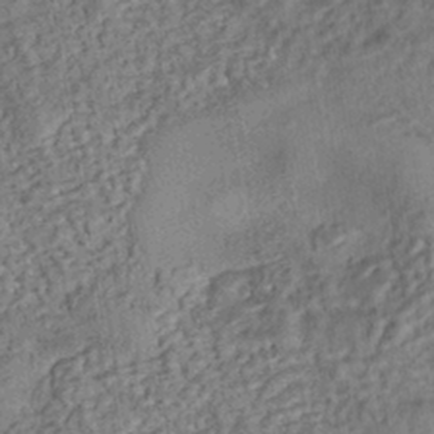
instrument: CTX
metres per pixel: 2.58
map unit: eHh
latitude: -43.0486
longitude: 121.0108
